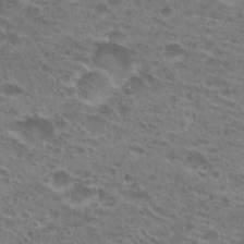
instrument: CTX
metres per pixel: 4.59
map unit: Hto
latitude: 21.7639
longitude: -41.4048
